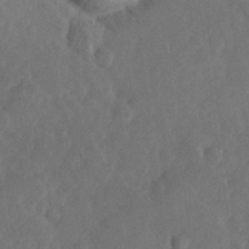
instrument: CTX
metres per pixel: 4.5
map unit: Hve
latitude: 25.7260
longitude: 145.0487
